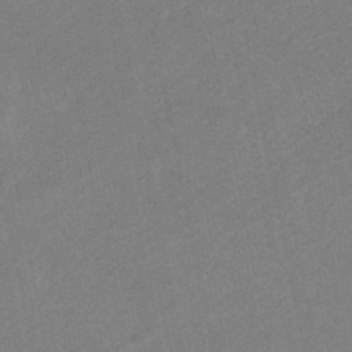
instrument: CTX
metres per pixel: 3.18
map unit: HNb
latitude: -52.2172
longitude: -49.8772
